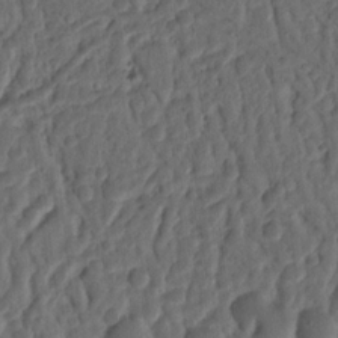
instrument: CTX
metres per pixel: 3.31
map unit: Ht
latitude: 11.9528
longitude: -75.3671
